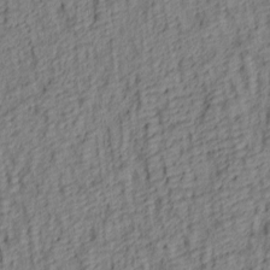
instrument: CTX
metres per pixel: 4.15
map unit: lAa
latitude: 4.9703
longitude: -114.5356
